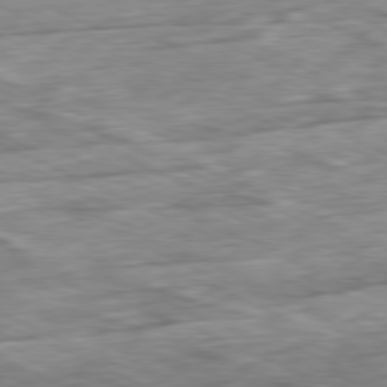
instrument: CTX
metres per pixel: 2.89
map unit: Ap
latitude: -80.9731
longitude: -90.3845
